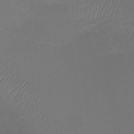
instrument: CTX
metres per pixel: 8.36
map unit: Ht
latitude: -15.6722
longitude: -44.7057
